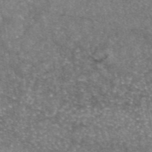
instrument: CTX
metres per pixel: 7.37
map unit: eAb
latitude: 45.9150
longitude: 123.5777
